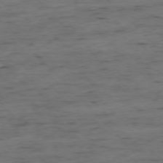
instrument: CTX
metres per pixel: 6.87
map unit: Ap
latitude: -76.6518
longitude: -91.2537
